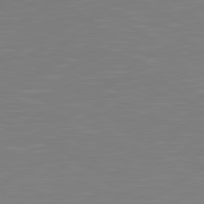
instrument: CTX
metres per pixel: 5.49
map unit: Hpe
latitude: 79.0648
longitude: -173.5182
